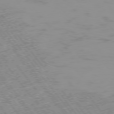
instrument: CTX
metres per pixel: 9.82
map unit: Hpe
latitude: -75.3321
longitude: -20.8002
